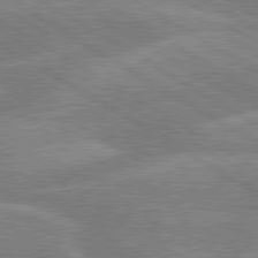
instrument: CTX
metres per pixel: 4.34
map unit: lApd
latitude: 79.6883
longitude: -133.7828
